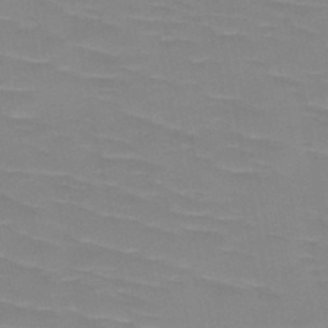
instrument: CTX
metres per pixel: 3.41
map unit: HNb
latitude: -48.9542
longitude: -49.1403
